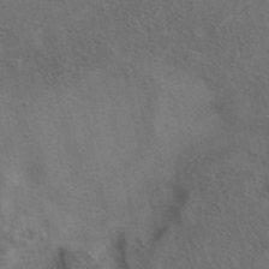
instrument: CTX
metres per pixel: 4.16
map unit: eAb
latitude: 42.0444
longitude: 109.1998
